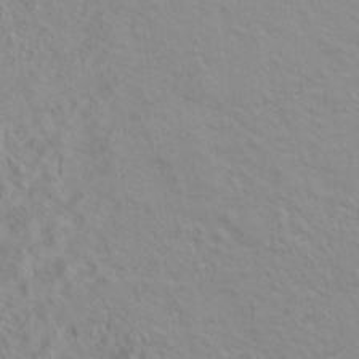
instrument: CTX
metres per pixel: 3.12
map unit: Hto
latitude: 7.9150
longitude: -31.3482
